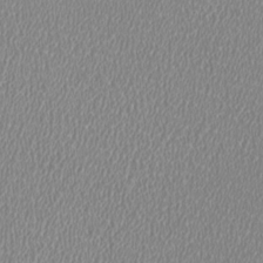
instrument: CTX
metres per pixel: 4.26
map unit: HNhu
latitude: -1.6722
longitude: -1.1214
